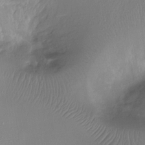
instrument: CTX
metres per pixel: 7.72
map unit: Ht
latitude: -11.8989
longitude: -45.7260
